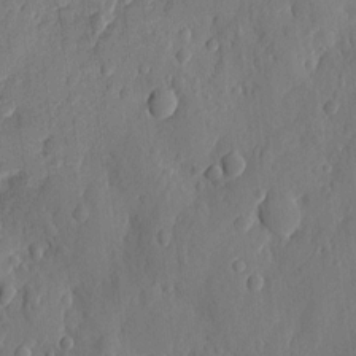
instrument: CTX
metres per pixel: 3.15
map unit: eHh
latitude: 7.1214
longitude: -73.6127
